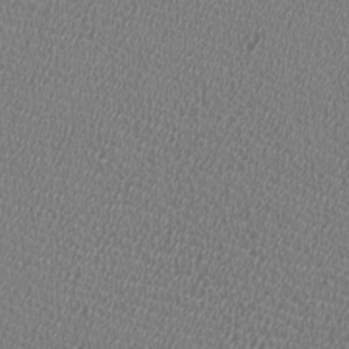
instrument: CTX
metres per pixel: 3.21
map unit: HNhu
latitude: -2.8407
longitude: -2.1200
